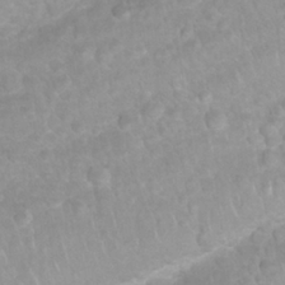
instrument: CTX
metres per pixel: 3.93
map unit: Nhu
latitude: 26.8758
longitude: -62.6302
